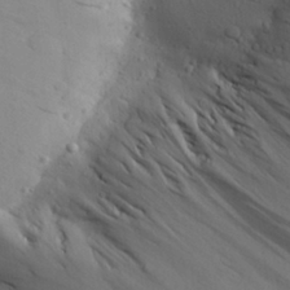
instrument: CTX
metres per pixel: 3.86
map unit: Aa
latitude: 26.8191
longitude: -143.0459
